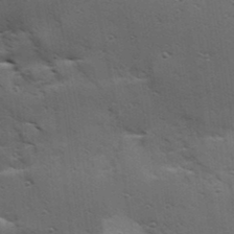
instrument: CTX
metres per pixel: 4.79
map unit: Hve
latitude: 23.9717
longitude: -96.1200
